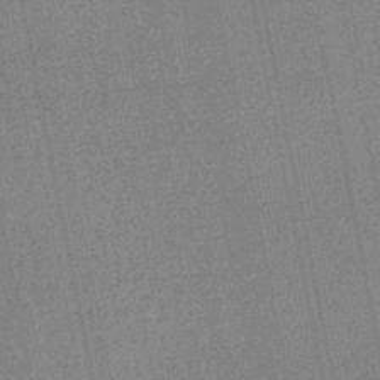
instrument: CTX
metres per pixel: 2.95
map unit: HNhu
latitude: -48.3684
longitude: 99.4832
